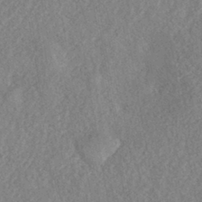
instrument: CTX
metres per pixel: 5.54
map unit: eHh
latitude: -42.7085
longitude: 117.9556
